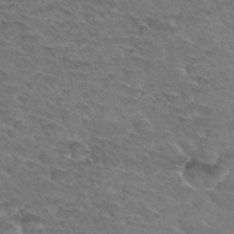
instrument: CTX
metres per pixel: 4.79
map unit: Hto
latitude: 33.0458
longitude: -45.9528
